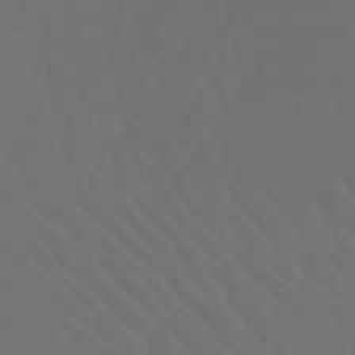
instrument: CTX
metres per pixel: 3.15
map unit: lHb
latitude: -43.1431
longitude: 67.1620
